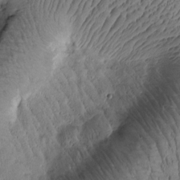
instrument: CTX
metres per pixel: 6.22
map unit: Htu
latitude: -2.4628
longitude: 171.1431
